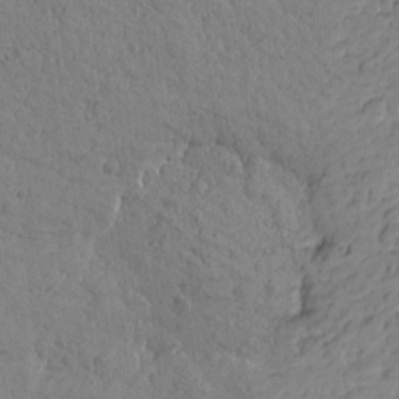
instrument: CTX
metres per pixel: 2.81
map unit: Htu
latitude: -0.6519
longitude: -175.5749
